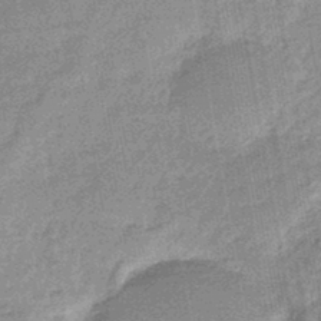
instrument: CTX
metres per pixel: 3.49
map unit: eHb
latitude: -44.5952
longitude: 86.9731
